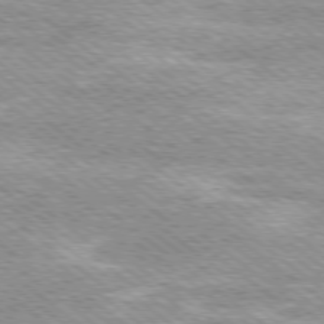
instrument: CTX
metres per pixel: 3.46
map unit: Ap
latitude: -79.1809
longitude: -82.5923
